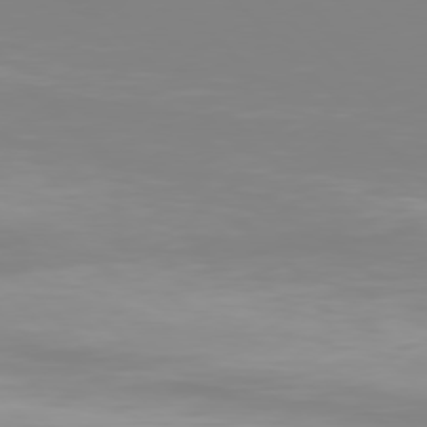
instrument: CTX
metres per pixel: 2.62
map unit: Hpe
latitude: 77.6505
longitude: -172.4412
